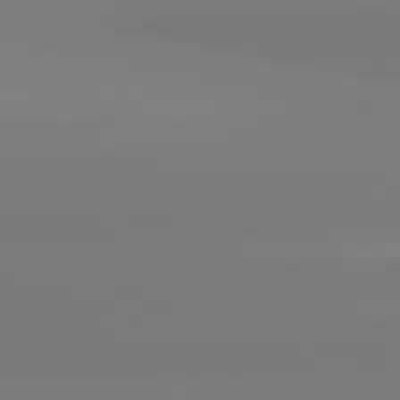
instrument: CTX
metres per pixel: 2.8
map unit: lApd
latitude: 80.9136
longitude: -156.6112
